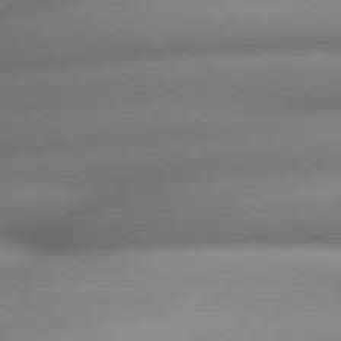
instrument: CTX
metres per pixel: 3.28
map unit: lApd
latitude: 79.8206
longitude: -163.5938
